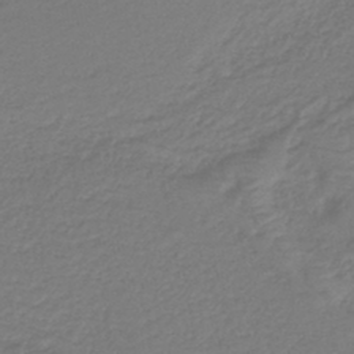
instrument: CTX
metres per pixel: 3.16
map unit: HNb
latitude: -42.4817
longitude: 51.9367
